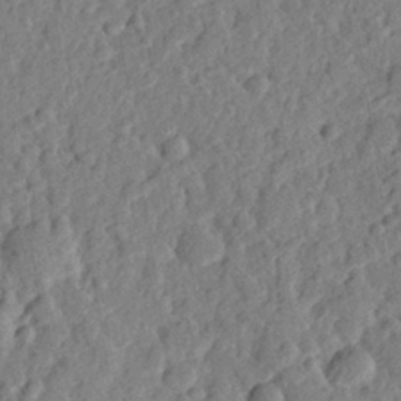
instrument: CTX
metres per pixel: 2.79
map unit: eHh
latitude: 27.4238
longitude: -77.3292
